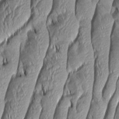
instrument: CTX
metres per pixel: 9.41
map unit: Aa
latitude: 7.5182
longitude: -129.5749
